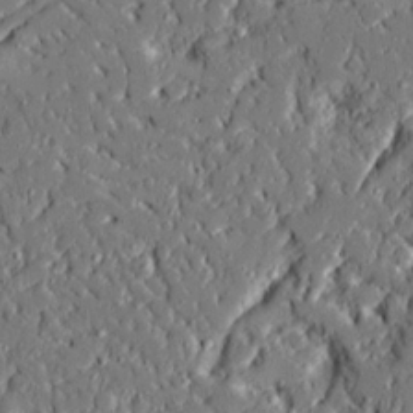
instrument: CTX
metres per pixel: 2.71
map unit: Ave
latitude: 20.8947
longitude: -127.8961
